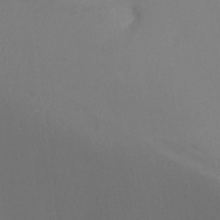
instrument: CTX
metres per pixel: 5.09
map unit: Ht
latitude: -9.5021
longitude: -38.0255
